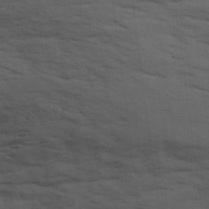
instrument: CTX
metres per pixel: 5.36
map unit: Ave
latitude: 17.5371
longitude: -129.1214
